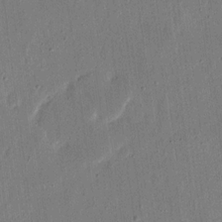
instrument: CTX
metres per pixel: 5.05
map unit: eHh
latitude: 15.9906
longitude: -70.5923
